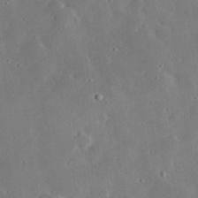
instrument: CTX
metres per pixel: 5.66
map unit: lHvf
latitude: 32.8380
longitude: -83.9717
